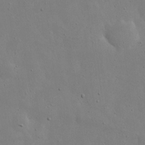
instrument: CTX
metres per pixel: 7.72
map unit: eHh
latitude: 19.7071
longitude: -71.8016
